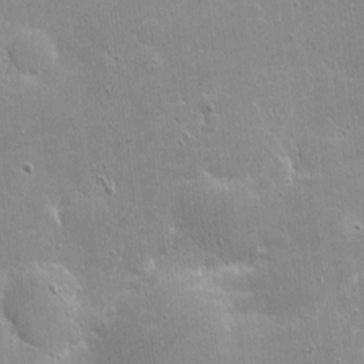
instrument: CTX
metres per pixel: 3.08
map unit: eHh
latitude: 4.1578
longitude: -70.5923
